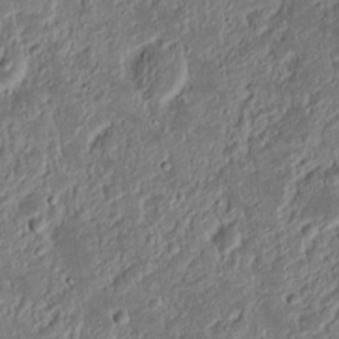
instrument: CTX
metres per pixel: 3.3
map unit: Nhu
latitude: 18.3656
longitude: -73.0270
